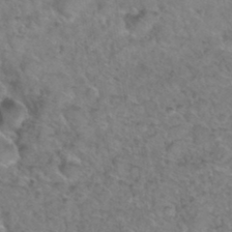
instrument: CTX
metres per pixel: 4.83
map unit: Hto
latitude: 36.4412
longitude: -48.2711
